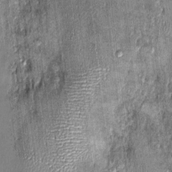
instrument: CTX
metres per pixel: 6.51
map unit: Nhu
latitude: -0.4440
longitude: -15.1593
